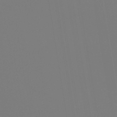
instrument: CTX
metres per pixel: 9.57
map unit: lHb
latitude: -46.5384
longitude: 70.8975
